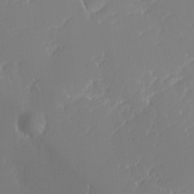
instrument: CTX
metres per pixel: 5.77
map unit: Ave
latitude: 1.5182
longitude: -113.4615
